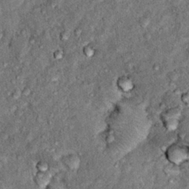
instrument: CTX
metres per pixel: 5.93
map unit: Hto
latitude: 15.2726
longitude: -35.6127
